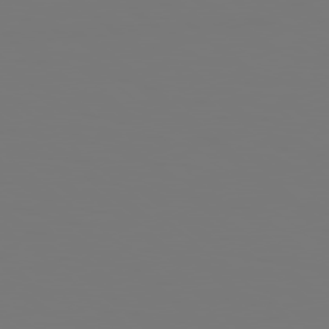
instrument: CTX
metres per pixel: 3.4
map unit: Hpe
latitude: 78.2145
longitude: 177.4454
